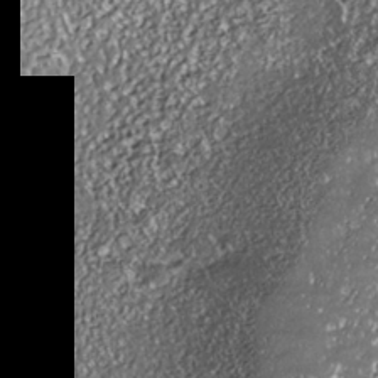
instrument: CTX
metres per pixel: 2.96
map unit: Nhe
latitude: -36.5951
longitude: -87.6127
